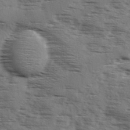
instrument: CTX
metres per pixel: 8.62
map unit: Ave
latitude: 1.6694
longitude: -110.8758
